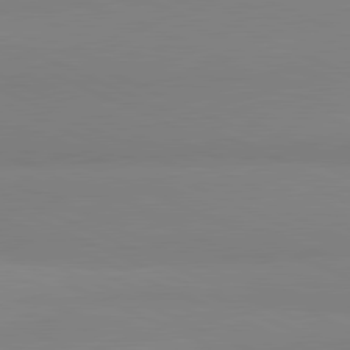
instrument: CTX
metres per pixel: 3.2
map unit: lApd
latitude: 81.7639
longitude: 178.6707
